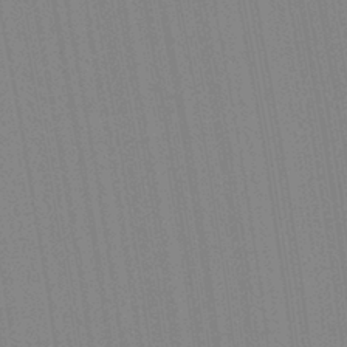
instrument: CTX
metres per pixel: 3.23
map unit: Aa
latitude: 28.4790
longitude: -147.4994
